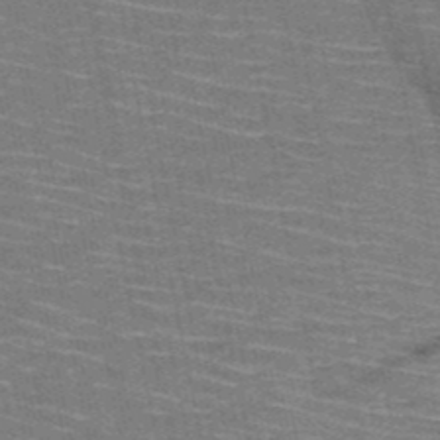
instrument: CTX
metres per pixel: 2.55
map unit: HNb
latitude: -51.1431
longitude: -44.4223
